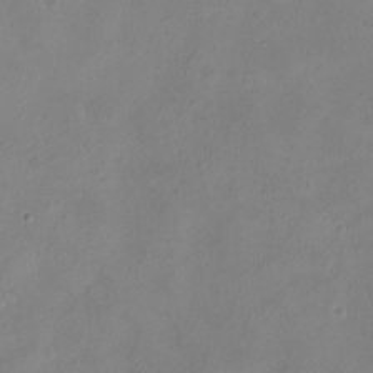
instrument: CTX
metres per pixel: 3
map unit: eHh
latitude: -5.3320
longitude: -77.9150
